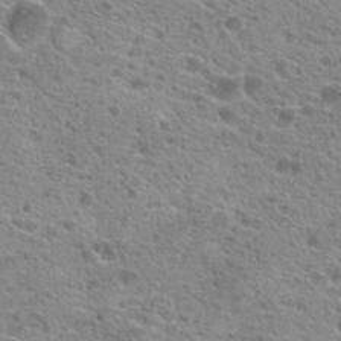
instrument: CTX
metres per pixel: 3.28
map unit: Hto
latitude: 20.9892
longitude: -41.8772
